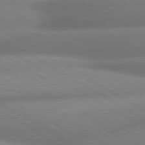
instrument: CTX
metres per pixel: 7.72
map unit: lApd
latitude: 80.1389
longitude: -163.1592
